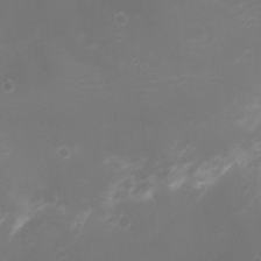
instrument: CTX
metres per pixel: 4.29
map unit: Ht
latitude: -2.4062
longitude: -19.5182
